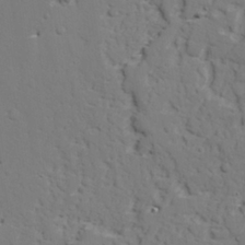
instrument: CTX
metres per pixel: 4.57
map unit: lAvf
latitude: 26.9514
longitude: -110.0444
